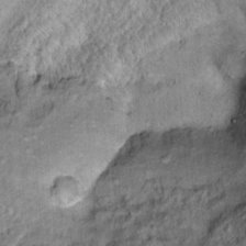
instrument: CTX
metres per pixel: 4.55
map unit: Ht
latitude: 11.4427
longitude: -37.8772
